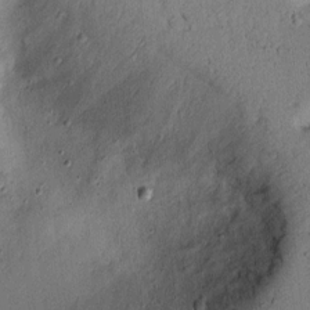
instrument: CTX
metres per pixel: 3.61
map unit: lAvf
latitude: 7.8583
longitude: 169.7855
